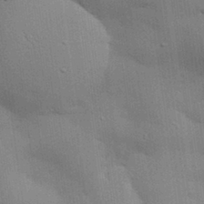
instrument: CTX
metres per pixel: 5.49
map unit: eHh
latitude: 28.9136
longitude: -82.8191
